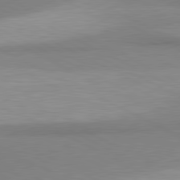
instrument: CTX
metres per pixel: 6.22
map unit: lApd
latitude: 80.9514
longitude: 157.4076
